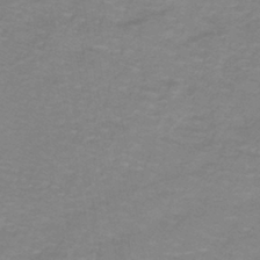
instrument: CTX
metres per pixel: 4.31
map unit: lHb
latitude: -41.3321
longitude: 56.5762
